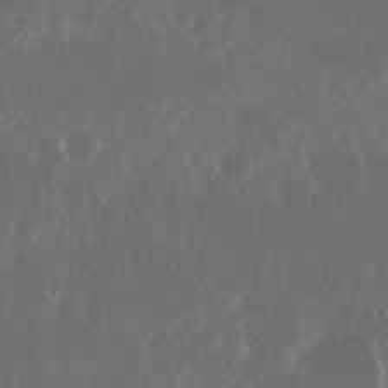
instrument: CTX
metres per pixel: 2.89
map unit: Nhu
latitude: 29.5749
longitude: -58.2145
